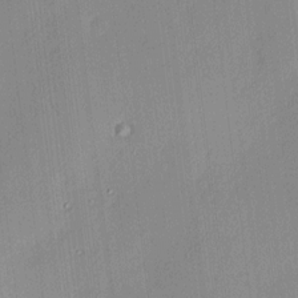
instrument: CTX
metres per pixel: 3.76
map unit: HNhu
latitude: 11.5938
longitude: 9.3510
